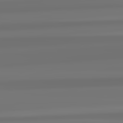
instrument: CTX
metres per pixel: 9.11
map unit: lApd
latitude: 82.8002
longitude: 171.1431
